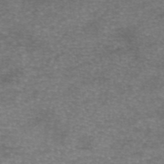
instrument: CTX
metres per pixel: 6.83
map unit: eAb
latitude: 46.3468
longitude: 102.9542
